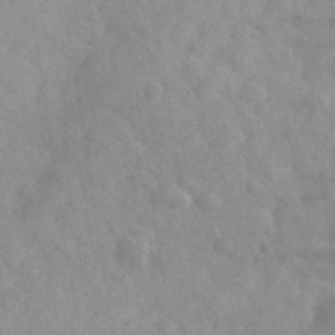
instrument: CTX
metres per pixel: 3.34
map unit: Ave
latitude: 39.1781
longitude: -107.0647
